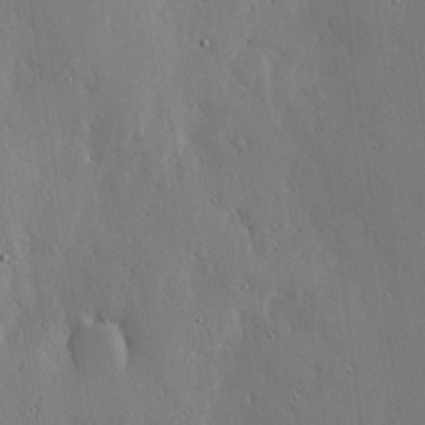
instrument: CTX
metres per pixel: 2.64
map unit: lHvf
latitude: 18.4223
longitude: -117.1781
